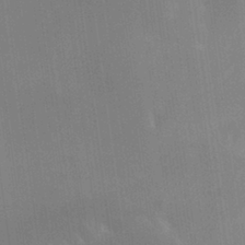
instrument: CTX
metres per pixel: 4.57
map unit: HNhu
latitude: 4.9325
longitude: 8.8408
